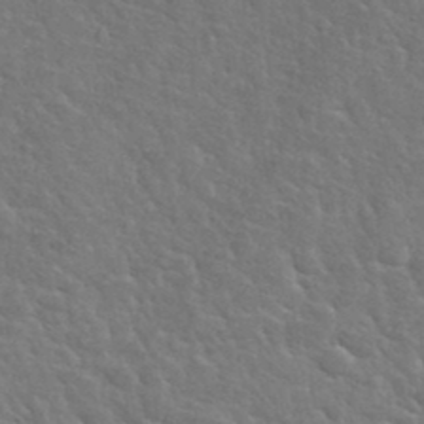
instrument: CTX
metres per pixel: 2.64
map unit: Hto
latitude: 36.1578
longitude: -50.2711
